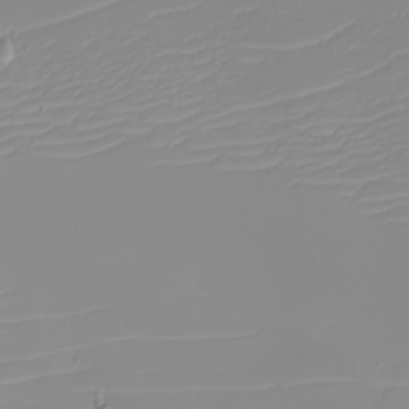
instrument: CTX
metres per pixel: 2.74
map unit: eHh
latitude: -5.7099
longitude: -84.8380
